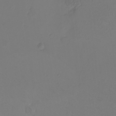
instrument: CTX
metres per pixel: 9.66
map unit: eHh
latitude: -2.9730
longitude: -74.1956
